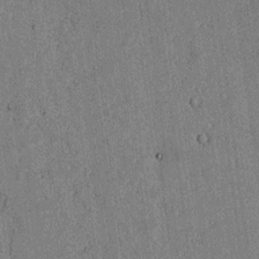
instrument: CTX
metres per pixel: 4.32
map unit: lAvf
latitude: 5.9906
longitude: 169.2753
